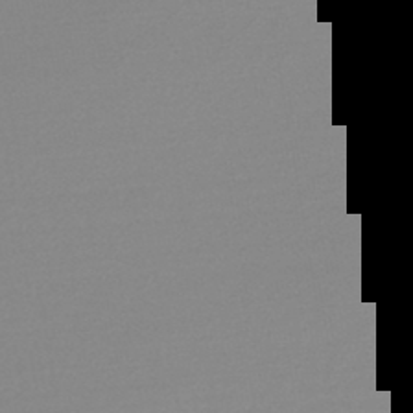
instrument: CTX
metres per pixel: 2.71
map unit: lHb
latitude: -44.5952
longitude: 72.4062
